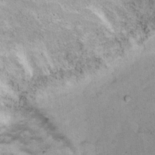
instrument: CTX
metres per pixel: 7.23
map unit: Ht
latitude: 8.6491
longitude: -36.6112
